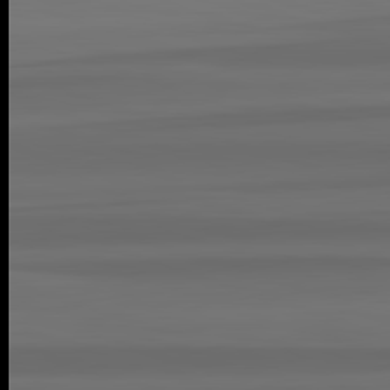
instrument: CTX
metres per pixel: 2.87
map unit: lApd
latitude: 82.8569
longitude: -179.9906
